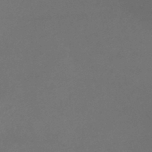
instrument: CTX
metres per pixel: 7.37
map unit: lHb
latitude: -38.0850
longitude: 73.1431
